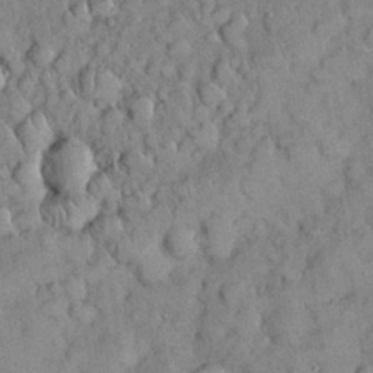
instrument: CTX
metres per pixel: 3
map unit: Nhu
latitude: 28.4601
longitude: -69.3671
